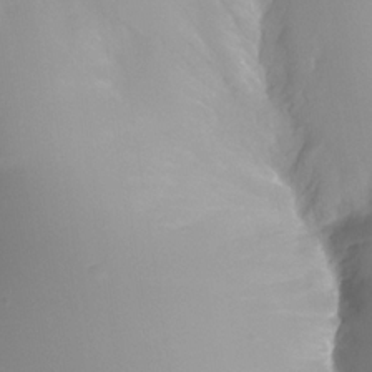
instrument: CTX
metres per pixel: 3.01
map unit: Nhe
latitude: -34.4062
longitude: -144.8947
